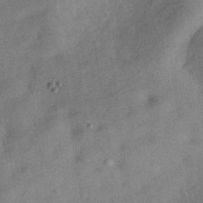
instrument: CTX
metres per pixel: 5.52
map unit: Hve
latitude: -30.7652
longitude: 91.8612
